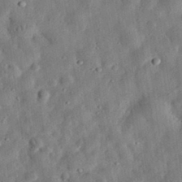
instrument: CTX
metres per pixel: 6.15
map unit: eHh
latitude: 32.8569
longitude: -75.0270
